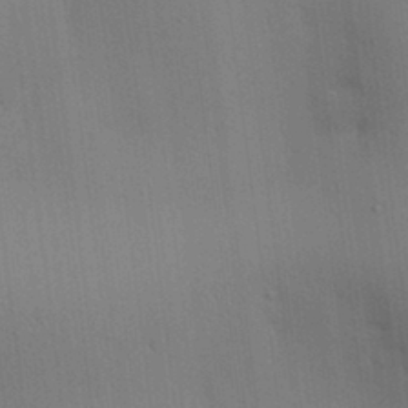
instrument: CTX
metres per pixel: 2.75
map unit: lAvf
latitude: 25.0836
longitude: -112.0255
